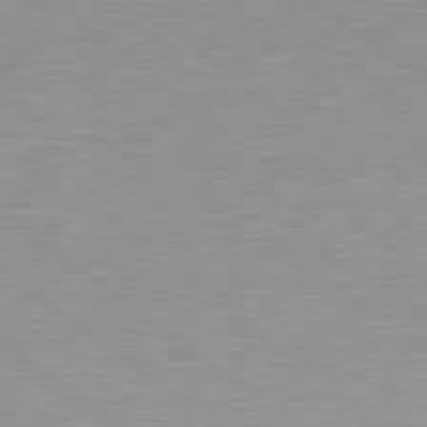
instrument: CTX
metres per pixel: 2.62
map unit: lApd
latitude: 79.3860
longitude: -89.3671
